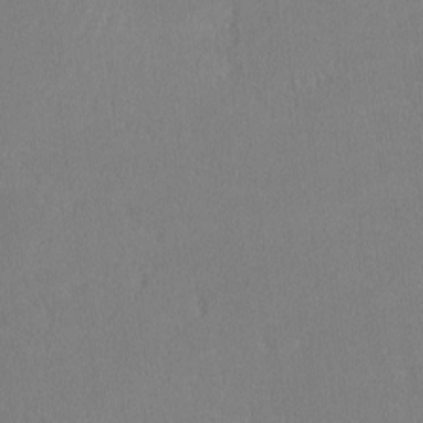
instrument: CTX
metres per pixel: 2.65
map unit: lHvf
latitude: -12.8786
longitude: -100.1956
